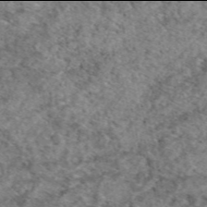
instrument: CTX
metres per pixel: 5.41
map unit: eAb
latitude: 49.9906
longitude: 109.7478
